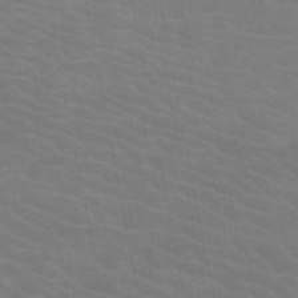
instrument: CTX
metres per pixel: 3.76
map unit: HNb
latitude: -47.5966
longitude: -47.0837
